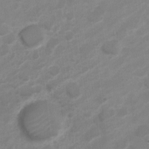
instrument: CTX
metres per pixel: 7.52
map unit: Nve
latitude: -18.5763
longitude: 107.6533
